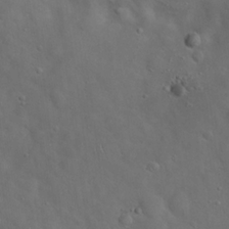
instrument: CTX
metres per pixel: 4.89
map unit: Hto
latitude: 17.9717
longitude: -53.1781
